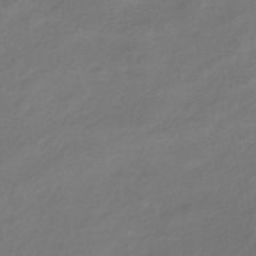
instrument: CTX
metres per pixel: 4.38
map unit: lHb
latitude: -37.8422
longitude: 72.8408
